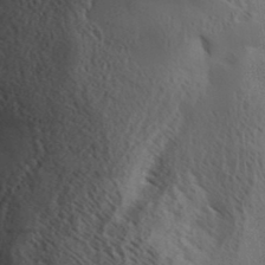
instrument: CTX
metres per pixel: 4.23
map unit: Aa
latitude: 31.8584
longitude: -139.9717
